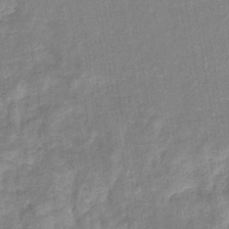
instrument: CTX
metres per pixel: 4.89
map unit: eHb
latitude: -35.1998
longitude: 74.5196
